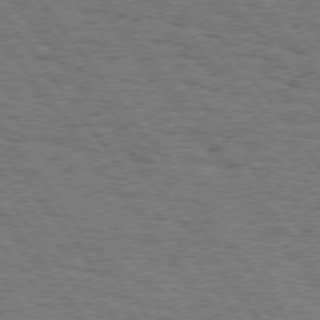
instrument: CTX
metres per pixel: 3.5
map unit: Hpe
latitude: 74.5546
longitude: -135.0836
